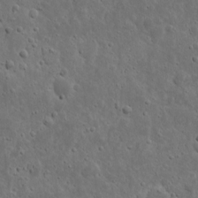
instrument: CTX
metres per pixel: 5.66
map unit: eHh
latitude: 10.4601
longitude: -73.0459
